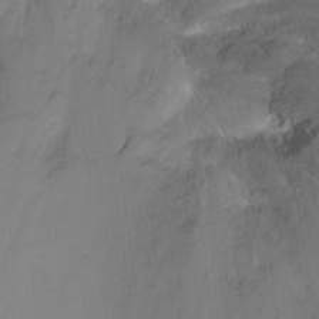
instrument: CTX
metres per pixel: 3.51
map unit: Ht
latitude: -10.8030
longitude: -44.4412
